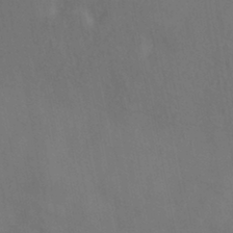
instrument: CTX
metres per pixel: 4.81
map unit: HNhu
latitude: -39.6911
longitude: 96.0472
